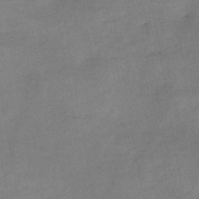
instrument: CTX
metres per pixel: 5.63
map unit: HNb
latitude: -46.8219
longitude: -38.0633
